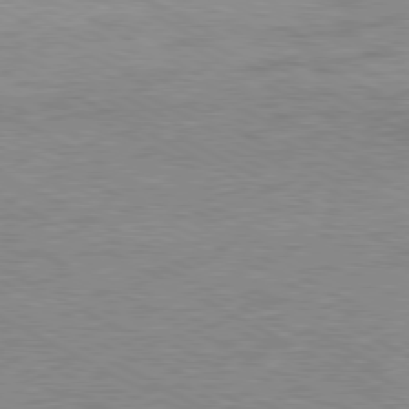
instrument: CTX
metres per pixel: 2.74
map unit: Ap
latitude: -81.0298
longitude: -86.9891
